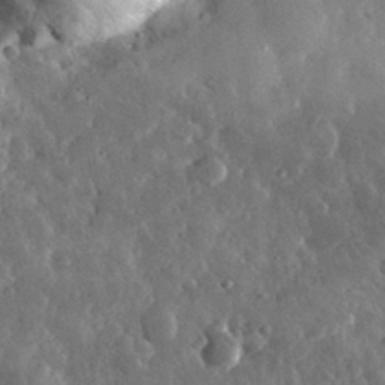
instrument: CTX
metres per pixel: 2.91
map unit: lHvf
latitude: 32.8569
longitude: -90.3467
